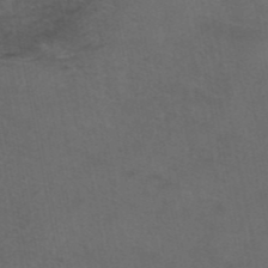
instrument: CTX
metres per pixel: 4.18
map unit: eAb
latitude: 43.2159
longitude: 104.7274
